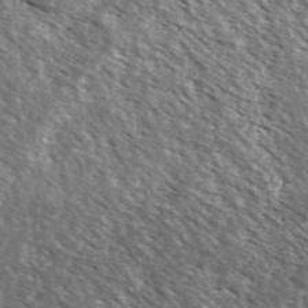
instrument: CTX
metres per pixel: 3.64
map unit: Ave
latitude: 37.8017
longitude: -110.1389
